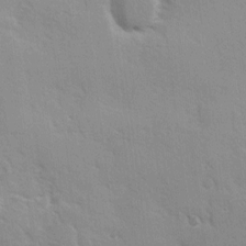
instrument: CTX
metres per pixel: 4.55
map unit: Ave
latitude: 10.2145
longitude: -102.7624
